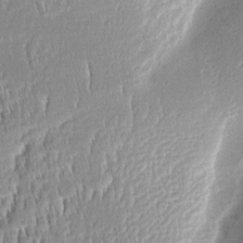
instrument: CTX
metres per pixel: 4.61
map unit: Aa
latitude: 8.7057
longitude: -133.5560
